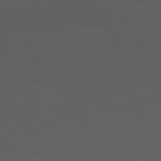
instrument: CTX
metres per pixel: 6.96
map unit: Ap
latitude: -77.2565
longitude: -92.2144
